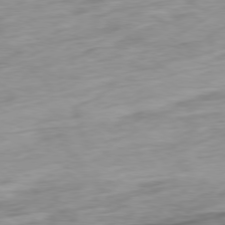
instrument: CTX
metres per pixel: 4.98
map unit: Ap
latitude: -78.5951
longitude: -78.9892
